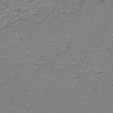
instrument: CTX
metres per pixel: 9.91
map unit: HNb
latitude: -44.1984
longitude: 50.4251
